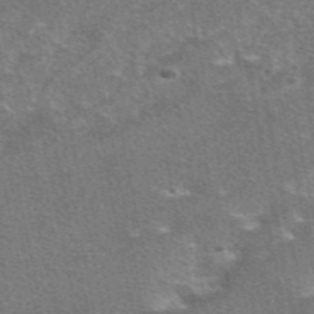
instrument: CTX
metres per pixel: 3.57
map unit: eAb
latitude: 47.8962
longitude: 114.9919
